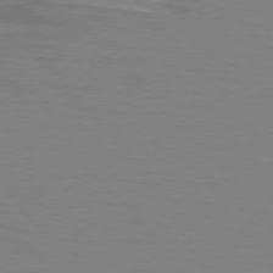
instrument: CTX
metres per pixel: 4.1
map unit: lApd
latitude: 75.7828
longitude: -81.1214
